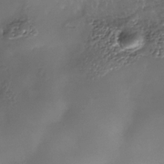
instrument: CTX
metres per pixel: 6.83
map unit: Nhe
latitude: -35.8800
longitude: -92.4979
